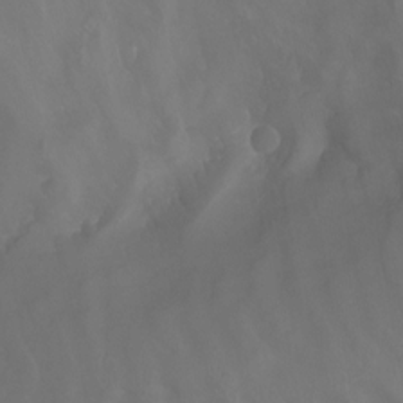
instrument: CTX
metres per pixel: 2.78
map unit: Nhu
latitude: -13.9745
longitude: -59.5182
